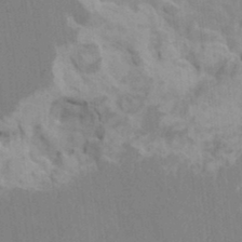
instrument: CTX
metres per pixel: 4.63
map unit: HNhu
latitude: 4.3656
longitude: -2.6868
